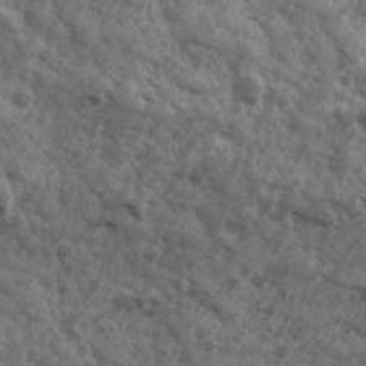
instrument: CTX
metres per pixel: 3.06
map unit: Ave
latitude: 17.8017
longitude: -131.8584
